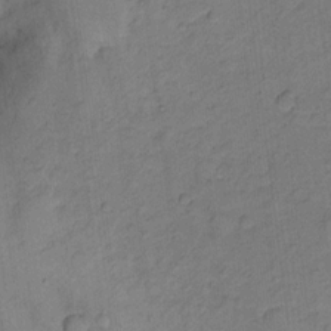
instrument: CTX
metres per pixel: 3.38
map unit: Ht
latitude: 9.9906
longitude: -40.1766
